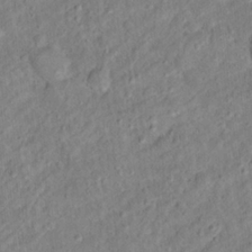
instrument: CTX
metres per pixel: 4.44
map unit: Hto
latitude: 12.5168
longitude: -38.5735
